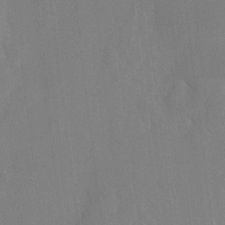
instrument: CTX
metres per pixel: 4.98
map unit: Htu
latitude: -14.3873
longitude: -48.7057
